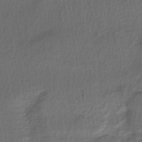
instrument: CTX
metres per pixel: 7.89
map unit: lHb
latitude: -37.4076
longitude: 69.3509
